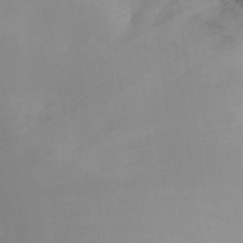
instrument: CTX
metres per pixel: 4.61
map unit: Nhe
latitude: -33.9745
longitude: -145.4048
